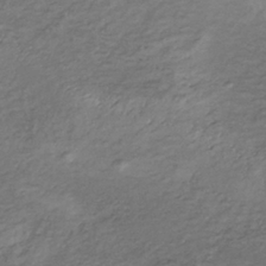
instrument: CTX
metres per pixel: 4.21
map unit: lHb
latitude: -35.1809
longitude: 68.0472
